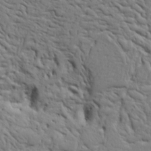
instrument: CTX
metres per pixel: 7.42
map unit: Ht
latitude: 8.3467
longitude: -76.4979
